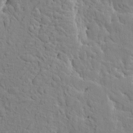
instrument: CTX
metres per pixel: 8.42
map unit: HNhu
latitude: 4.8002
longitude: 3.9745
